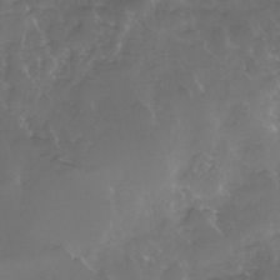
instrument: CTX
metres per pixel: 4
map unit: Nhe
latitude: -32.9353
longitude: -93.0458
